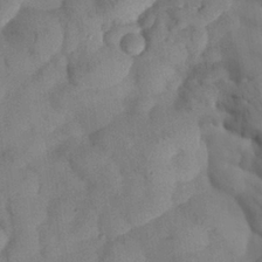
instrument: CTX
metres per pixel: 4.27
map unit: Nhu
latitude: 27.7639
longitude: -72.7813
